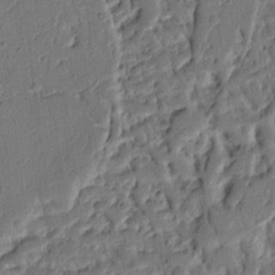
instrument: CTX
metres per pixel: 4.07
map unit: Ht
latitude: 9.1781
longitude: -78.0255
